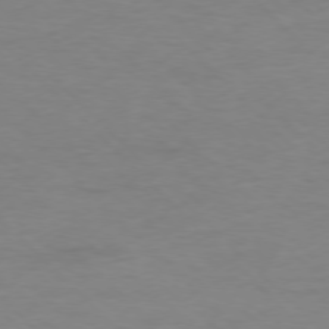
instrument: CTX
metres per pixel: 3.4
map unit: Ap
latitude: -77.7289
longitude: -82.8946
